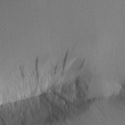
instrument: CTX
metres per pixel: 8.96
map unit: Aa
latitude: 10.7813
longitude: -127.5371
